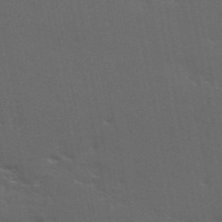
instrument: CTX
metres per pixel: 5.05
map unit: ANa
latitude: 49.1403
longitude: -79.7450
